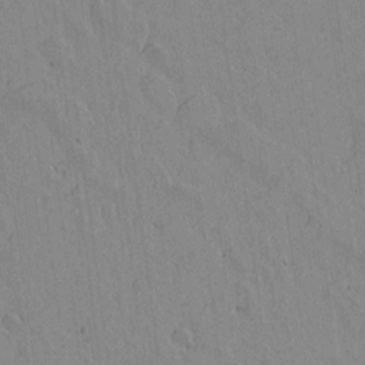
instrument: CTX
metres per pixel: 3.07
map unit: lAvf
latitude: 15.1215
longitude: -125.6882
